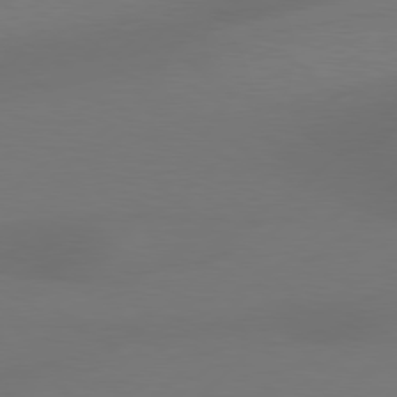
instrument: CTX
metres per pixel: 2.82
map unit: Hpe
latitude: 78.4412
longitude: -127.3293
